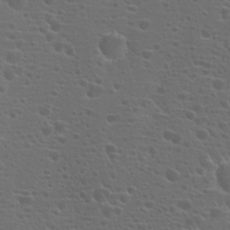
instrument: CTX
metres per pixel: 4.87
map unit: Hto
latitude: 18.9513
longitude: -42.0255
